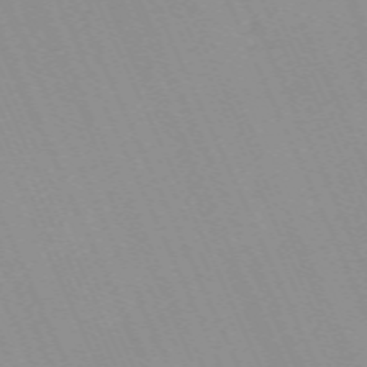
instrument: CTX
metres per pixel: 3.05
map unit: Nhu
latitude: -67.7855
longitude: 39.5588
